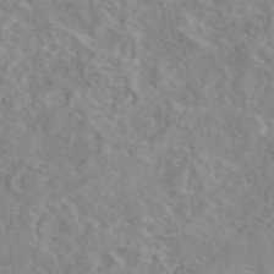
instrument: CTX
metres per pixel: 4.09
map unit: eAb
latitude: 45.9150
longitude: 111.2753
